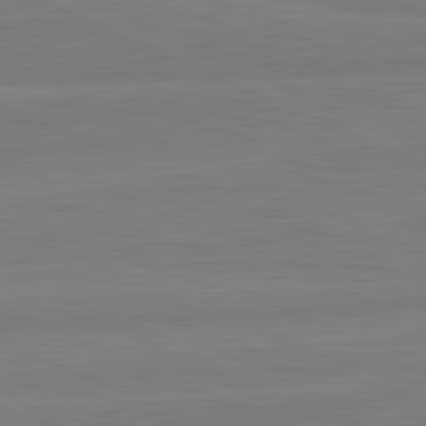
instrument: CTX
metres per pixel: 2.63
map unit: lApd
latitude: 81.8961
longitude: -172.7435
